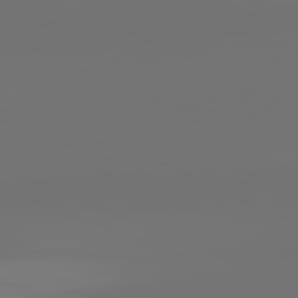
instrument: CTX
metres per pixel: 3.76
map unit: lApd
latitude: 82.0444
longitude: 155.0109
